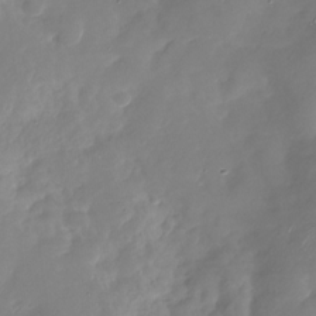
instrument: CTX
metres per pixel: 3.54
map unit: Nhu
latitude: -28.6330
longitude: -75.9906
